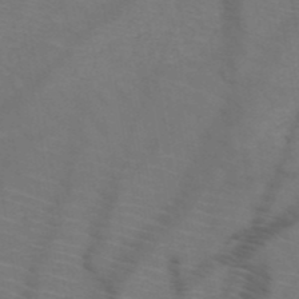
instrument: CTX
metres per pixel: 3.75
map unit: HNb
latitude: -50.5196
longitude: -44.8002
